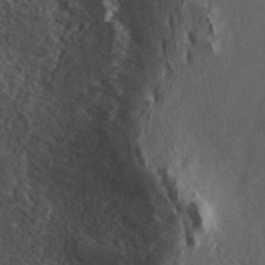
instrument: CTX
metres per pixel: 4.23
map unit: ANa
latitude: 44.7057
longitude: 23.7289
